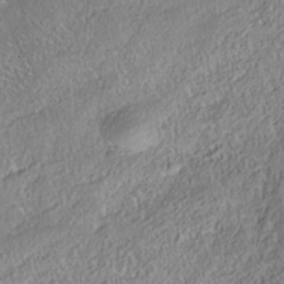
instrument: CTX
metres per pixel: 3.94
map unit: Nhe
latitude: -38.2551
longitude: 138.3307
